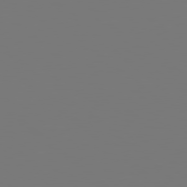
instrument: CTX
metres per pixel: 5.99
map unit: Hpe
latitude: 78.3279
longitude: -163.7450
